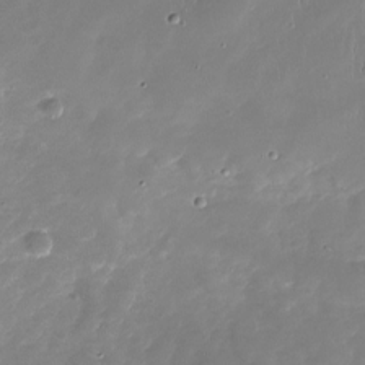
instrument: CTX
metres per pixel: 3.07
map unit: Nhu
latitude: -27.2753
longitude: -60.8002
